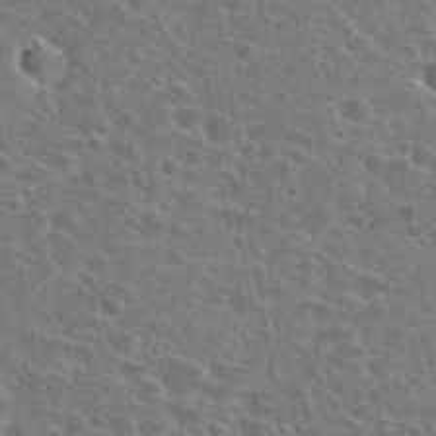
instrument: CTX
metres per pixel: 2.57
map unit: Hto
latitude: 24.2144
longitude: -47.2348
